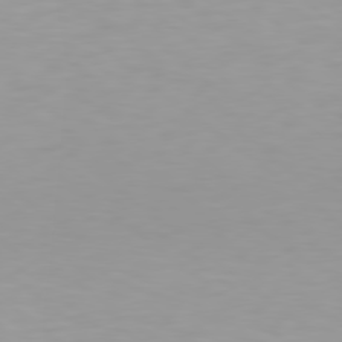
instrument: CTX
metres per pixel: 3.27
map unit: Hpe
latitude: 78.3656
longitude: -170.2144
